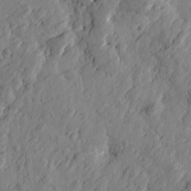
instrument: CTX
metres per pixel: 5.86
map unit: Htu
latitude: -2.6329
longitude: -178.5357
